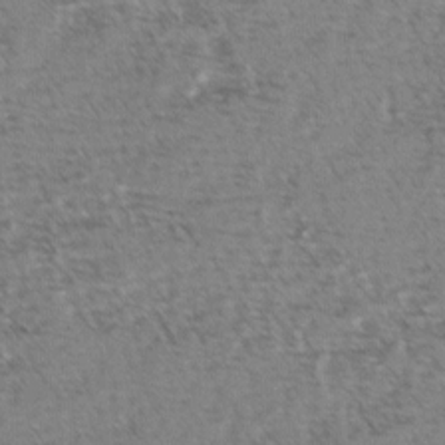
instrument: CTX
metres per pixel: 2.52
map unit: lAvf
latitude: -2.3306
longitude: -113.0080
